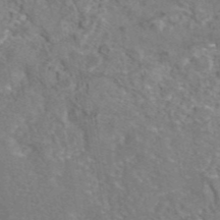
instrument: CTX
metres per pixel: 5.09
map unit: eAb
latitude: 45.3292
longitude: 106.8030
